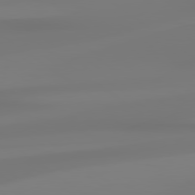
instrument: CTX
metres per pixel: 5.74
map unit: lApd
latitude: 79.1214
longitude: -136.7247
